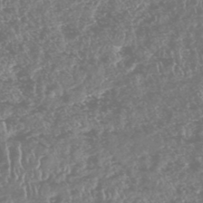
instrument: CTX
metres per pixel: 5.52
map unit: HNhu
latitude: -47.7099
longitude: 31.1809
